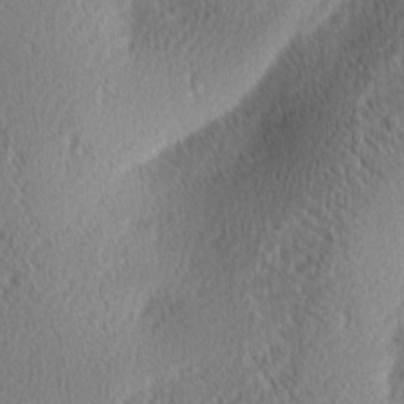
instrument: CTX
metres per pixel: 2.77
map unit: lAa
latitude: 0.7057
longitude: -116.2334
